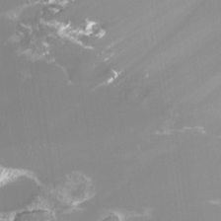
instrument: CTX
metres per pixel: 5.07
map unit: Htu
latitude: -13.0109
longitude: -47.4994
